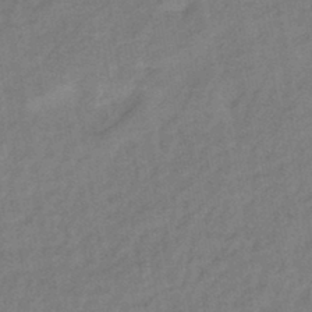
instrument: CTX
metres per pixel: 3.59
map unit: eHb
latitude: -42.8408
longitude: 84.3117
